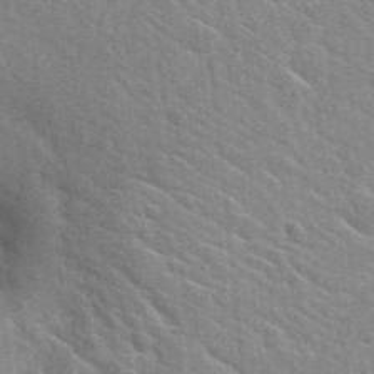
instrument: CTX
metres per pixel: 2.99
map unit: Hto
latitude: 25.3859
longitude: -36.7058
